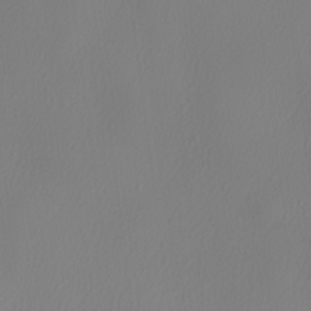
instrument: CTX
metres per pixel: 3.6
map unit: lHvf
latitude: 22.7813
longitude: 141.5588
